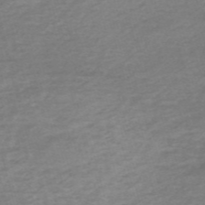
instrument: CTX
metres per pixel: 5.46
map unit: HNb
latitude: -54.7085
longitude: -43.2348
